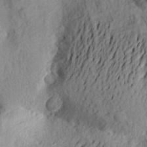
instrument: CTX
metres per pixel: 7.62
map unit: Aa
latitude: 23.8772
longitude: -150.3089
